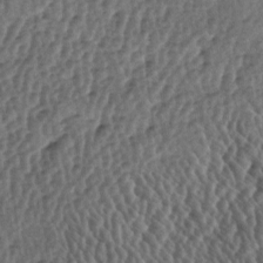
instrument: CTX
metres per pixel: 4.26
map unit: lAa
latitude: -5.6722
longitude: -125.1592
